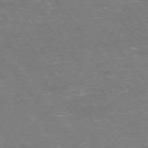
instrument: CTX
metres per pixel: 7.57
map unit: Ap
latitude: -75.9556
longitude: -69.8583
